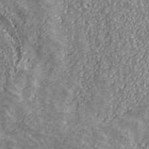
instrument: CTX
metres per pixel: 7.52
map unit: ANa
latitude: 40.5923
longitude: 20.5573
